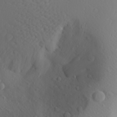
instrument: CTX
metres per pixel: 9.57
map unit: Aa
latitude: 25.3103
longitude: -146.4034
